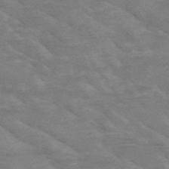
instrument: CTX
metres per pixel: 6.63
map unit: HNb
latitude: -48.1228
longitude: -49.1592
